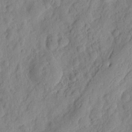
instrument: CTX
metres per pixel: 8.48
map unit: eHh
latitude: 7.8961
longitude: -75.0270
